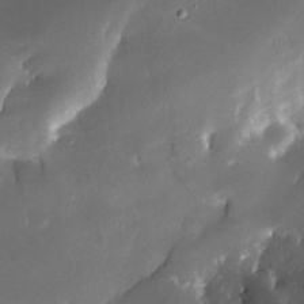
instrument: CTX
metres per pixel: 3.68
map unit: Nhe
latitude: -31.9367
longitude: -116.1200
